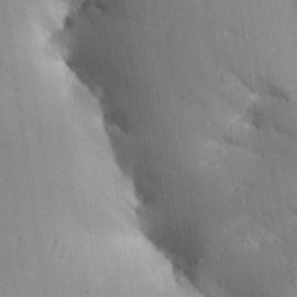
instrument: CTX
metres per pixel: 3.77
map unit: Aa
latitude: 32.9136
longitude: -144.7246
